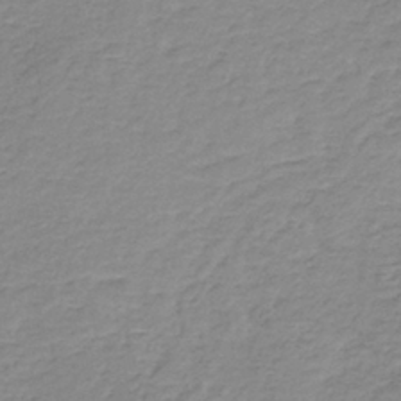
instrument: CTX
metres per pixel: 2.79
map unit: HNb
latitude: -36.6140
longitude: 50.6518
